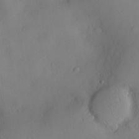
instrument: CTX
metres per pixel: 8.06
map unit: Hve
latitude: -9.4643
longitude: 175.9367
